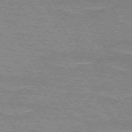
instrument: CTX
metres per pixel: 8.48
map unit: lApd
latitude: 72.5735
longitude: -55.3670
